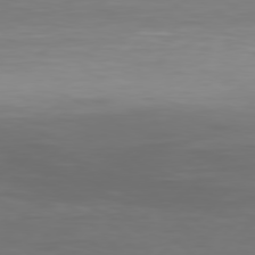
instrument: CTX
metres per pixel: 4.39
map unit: Hpe
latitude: 77.9150
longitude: -122.7624
